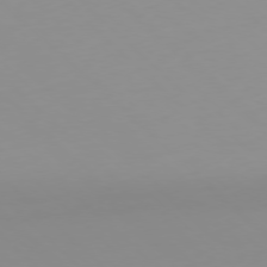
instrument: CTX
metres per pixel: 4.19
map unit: Hpe
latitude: -78.3117
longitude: 14.6897
